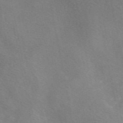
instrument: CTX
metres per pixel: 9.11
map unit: eAb
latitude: 49.7639
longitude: 118.3873
